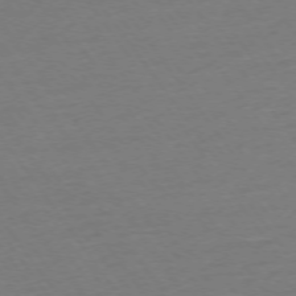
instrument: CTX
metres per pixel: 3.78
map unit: Ap
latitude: -74.9920
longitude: -80.9514
